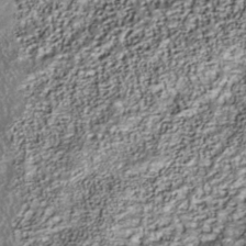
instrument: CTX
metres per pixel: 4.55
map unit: Nhu
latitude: -40.2928
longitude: -84.2523
